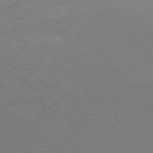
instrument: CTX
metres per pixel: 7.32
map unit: Ap
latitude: -78.3306
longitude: -91.8961
